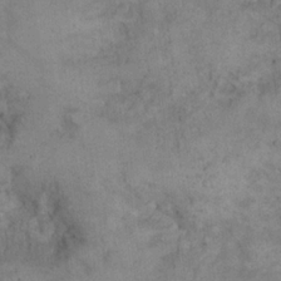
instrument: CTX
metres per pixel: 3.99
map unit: eHh
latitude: 20.9703
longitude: -60.4412
